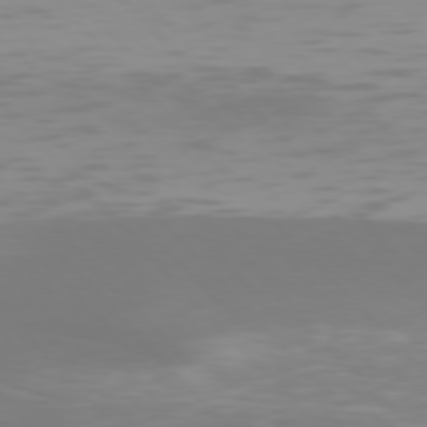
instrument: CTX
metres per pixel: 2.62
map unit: Hpe
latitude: 77.1025
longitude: -174.6113
